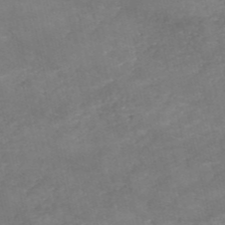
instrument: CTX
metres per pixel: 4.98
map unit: eHh
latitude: -54.7463
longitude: -90.6490
